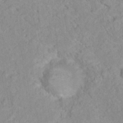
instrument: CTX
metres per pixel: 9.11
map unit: Nhu
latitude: 16.6302
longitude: -31.9339
